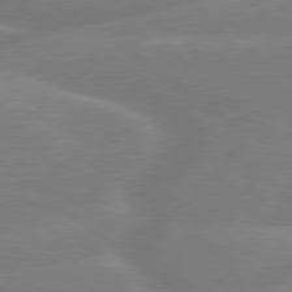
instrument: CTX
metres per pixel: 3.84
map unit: lApd
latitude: 79.4238
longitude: -141.2348
